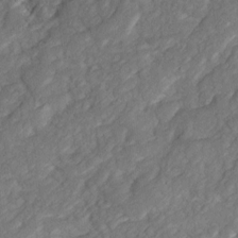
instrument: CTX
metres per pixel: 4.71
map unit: Ave
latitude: 16.9136
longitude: -135.0458
